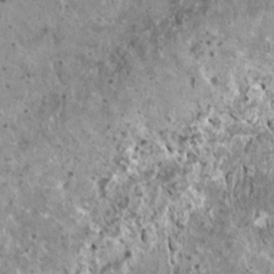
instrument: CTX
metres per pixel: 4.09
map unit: HNhu
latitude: 2.6112
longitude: 5.6344
